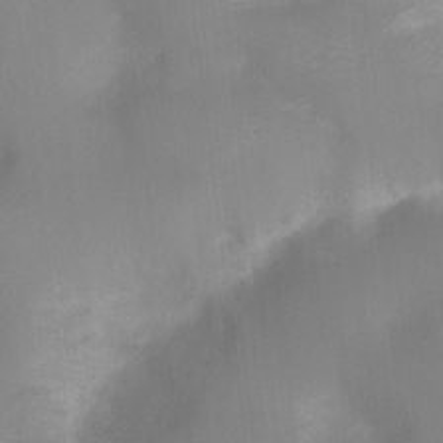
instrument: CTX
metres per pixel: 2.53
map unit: Ht
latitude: -8.4062
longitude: -24.6868
